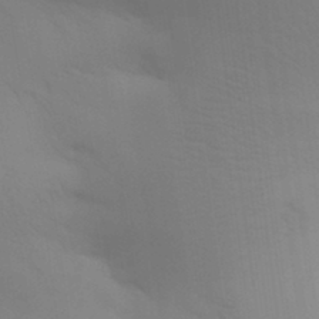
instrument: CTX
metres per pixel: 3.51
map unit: Aa
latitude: 30.6113
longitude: -144.6868
